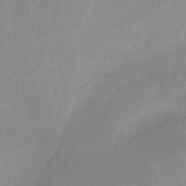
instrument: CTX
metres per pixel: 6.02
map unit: HNb
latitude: -31.8233
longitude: 62.4818
